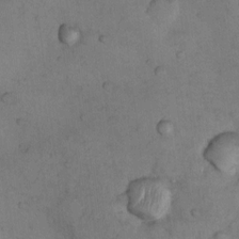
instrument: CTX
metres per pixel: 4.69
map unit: Nhu
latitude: 8.1200
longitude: -23.9717
